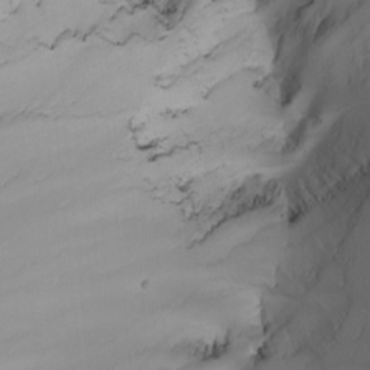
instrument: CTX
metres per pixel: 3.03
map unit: Nhu
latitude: -5.4076
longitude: -91.3671
